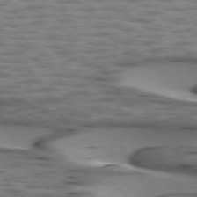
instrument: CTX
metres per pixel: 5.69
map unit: lApd
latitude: 74.6113
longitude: -50.9135
